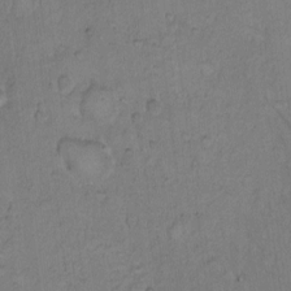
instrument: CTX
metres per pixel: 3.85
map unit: Hto
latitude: 9.6694
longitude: -60.7435
